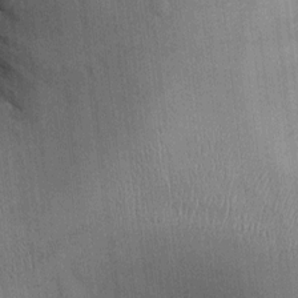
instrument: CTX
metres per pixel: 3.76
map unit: Ht
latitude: -2.4062
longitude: -14.1578
